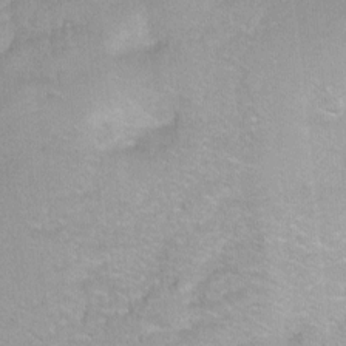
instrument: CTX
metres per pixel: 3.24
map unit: Ht
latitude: -1.6722
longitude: -33.0081
